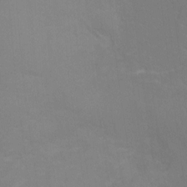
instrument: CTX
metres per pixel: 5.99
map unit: Ht
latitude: -0.0283
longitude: -38.1578
